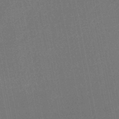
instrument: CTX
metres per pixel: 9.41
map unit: HNhu
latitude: -47.8233
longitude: 99.1620
